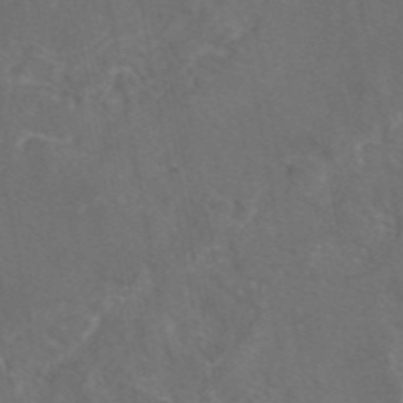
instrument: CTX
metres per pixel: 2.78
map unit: eAb
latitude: 46.1200
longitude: 108.3117
